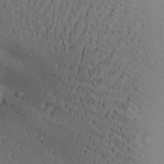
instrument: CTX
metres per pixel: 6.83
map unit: Aa
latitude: 28.7435
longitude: -131.7639
